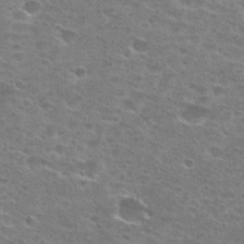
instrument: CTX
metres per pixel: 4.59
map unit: Hto
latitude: 28.1578
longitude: -46.8947
